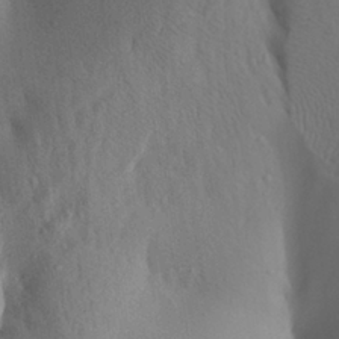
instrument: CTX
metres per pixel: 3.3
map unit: Aa
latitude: 27.6316
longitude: -147.9528
